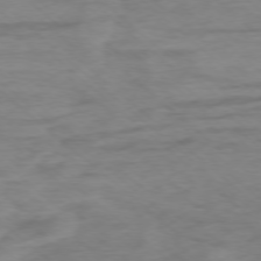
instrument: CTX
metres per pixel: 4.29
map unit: Ap
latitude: -76.6141
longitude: -77.4804
